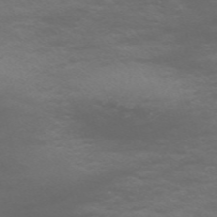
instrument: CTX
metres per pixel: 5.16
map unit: Nve
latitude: -58.6518
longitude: 55.9745
